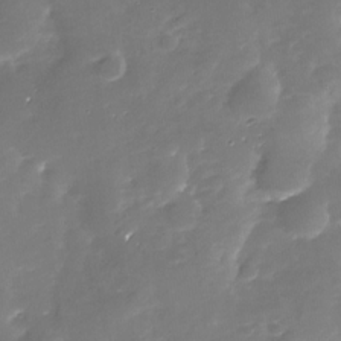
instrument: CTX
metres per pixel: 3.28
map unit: Nhu
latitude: -29.5777
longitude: -77.4993
